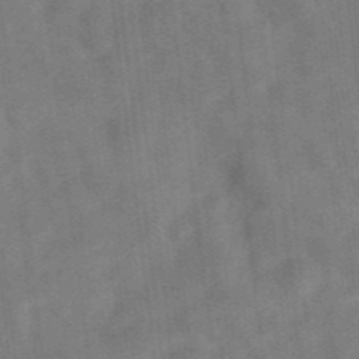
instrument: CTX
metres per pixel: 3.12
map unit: eAb
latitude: 34.6490
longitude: 109.8044
